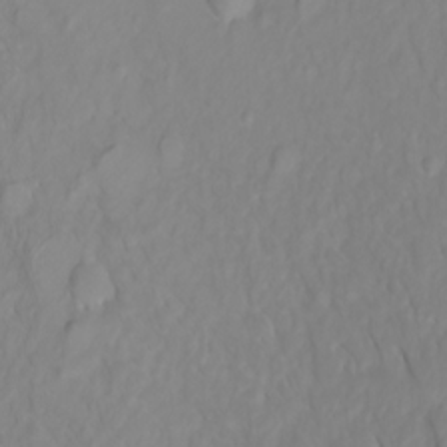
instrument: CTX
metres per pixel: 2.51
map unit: Htu
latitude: -5.0864
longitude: 137.9367
